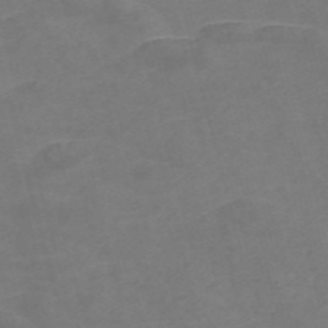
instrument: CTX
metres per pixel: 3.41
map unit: Nve
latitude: -57.1053
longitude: 52.8785
